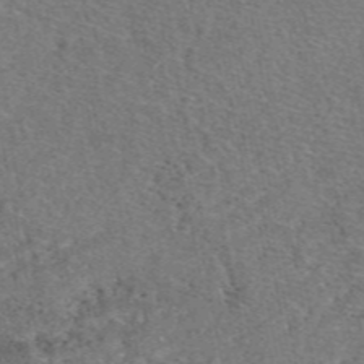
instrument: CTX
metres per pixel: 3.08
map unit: eAb
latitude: 48.4979
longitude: 107.0865
